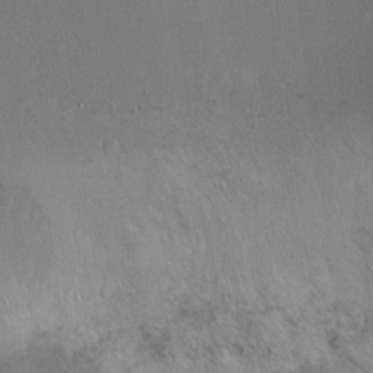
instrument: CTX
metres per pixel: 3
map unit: Ht
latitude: 0.2333
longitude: -37.6505
